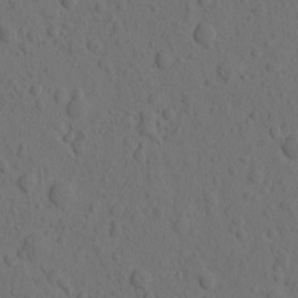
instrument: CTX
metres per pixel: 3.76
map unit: eHh
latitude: -0.9731
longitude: 16.1039
